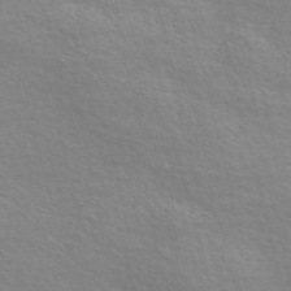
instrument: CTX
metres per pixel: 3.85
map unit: Nve
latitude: -56.4062
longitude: 53.2565
